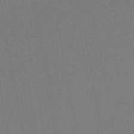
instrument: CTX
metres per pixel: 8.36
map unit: lHb
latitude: -46.1228
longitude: 57.9367
